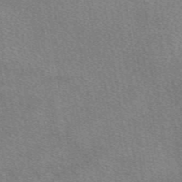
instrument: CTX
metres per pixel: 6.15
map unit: eAb
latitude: 49.4048
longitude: 114.9919
